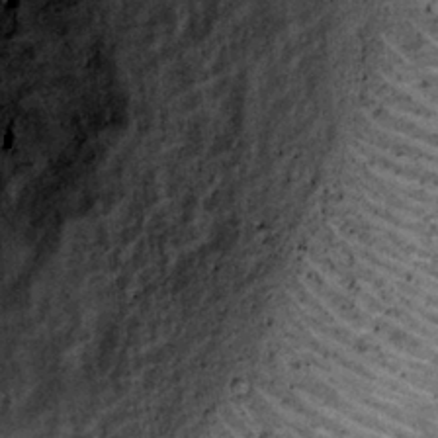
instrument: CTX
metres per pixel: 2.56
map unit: Hto
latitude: 15.1970
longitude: -34.9324
